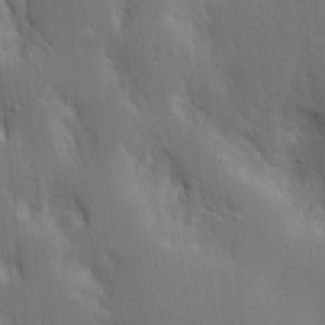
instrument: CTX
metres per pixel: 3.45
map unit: lAa
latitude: 18.0822
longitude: -139.2537
